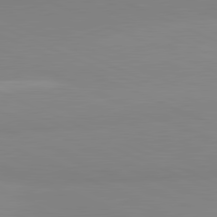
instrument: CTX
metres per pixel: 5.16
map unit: lApd
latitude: 81.7450
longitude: 178.1983
